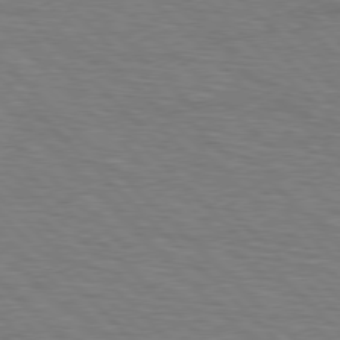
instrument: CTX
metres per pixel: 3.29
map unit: Hpe
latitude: 77.2159
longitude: -151.5560
